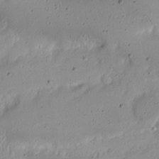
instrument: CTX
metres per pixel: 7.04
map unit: Nhu
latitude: 21.7072
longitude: -70.8758
